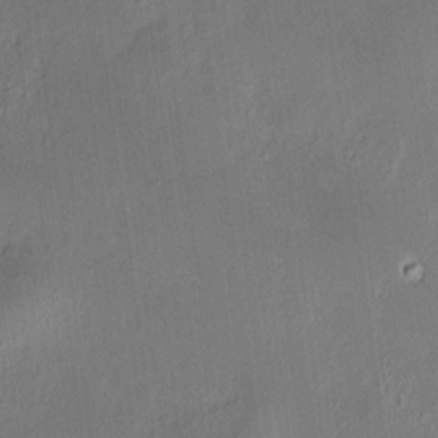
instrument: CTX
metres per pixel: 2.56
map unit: HNhu
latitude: 7.8205
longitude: 12.4062
